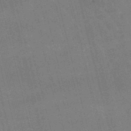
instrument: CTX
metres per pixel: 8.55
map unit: lHb
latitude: -48.5385
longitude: 76.4251
